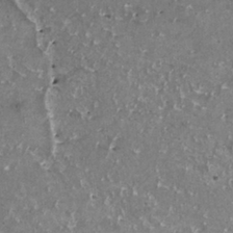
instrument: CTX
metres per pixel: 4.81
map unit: HNhu
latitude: 1.6693
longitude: 6.2739
